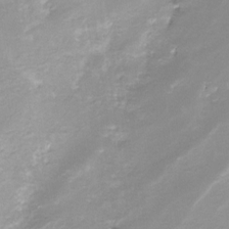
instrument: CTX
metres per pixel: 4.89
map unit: Nve
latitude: -24.5007
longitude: -109.4237
